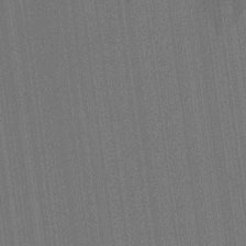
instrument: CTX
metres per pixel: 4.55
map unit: HNhu
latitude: 8.4412
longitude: 15.9367
